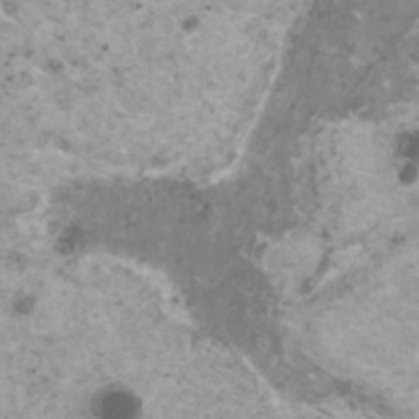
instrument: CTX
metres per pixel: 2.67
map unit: HNhu
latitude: 1.1403
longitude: 4.1983
